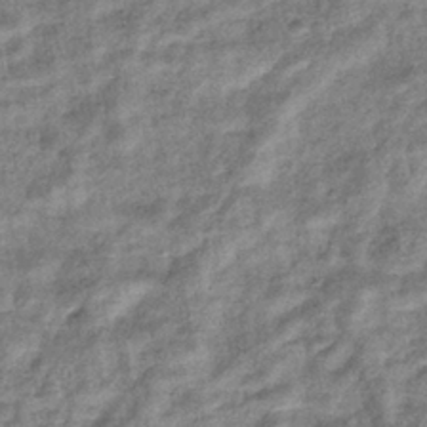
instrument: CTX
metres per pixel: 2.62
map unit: eHb
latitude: -37.5588
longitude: 79.0675
